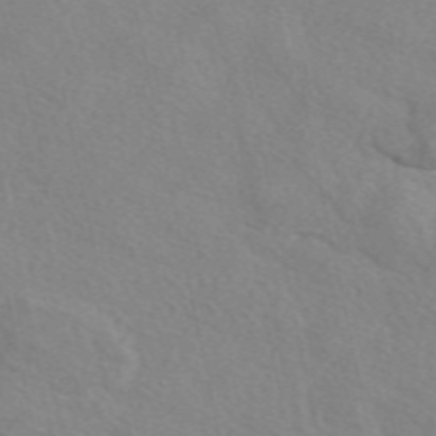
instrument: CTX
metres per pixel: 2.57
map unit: eAb
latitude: 49.5749
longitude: 117.3509
